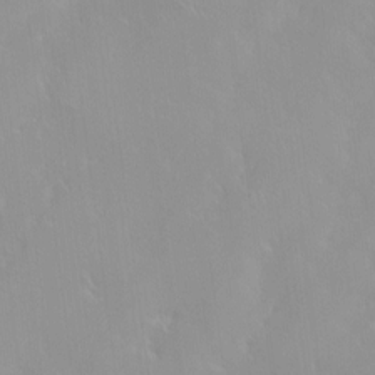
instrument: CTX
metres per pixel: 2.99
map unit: HNhu
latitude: 0.4790
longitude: -4.2333
